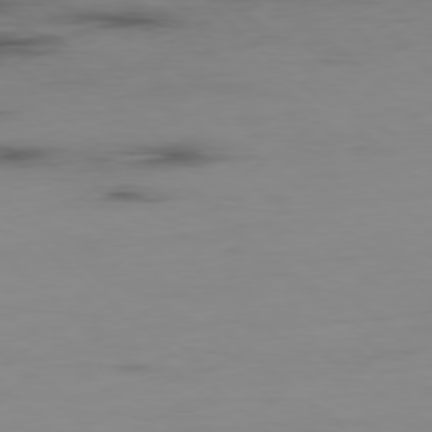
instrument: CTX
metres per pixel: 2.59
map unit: Hpe
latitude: -78.5195
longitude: 15.3132
